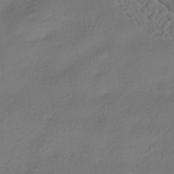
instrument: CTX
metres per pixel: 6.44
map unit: HNhu
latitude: -39.6344
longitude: 102.8597
